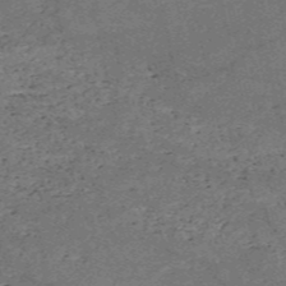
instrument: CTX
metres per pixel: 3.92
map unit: HNb
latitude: -54.9353
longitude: -40.1766
